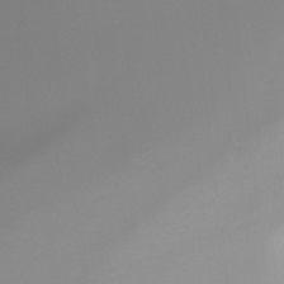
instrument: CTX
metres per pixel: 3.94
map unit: Ht
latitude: -14.8408
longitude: -51.3292
